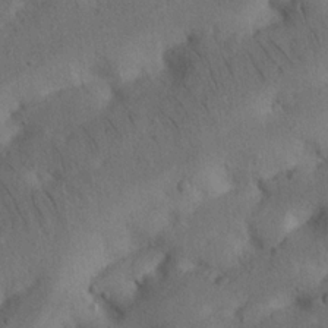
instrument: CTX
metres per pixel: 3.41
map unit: Nhu
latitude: 21.7450
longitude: -74.1578
